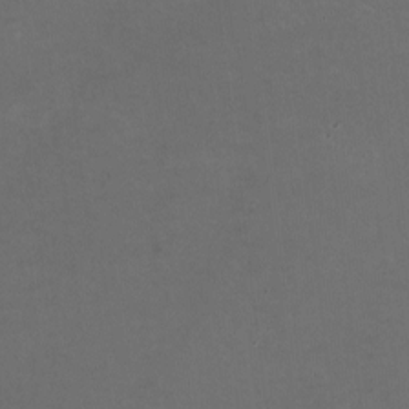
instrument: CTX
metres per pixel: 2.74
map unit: HNhu
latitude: -1.9556
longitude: -4.1767
